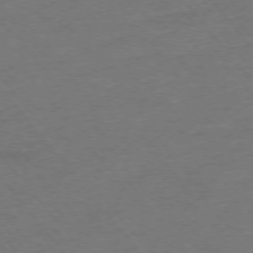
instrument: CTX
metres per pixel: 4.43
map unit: Hpe
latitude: -76.0850
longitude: -12.4790
